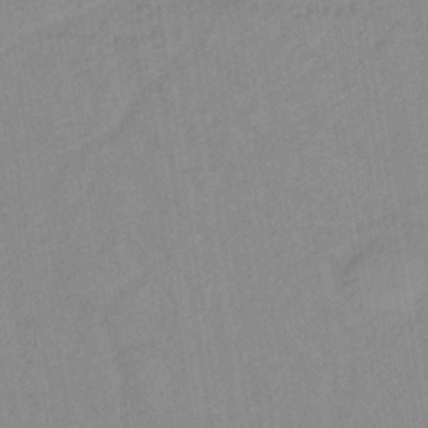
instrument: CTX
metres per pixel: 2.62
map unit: lHb
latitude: -35.4454
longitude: 71.9556
